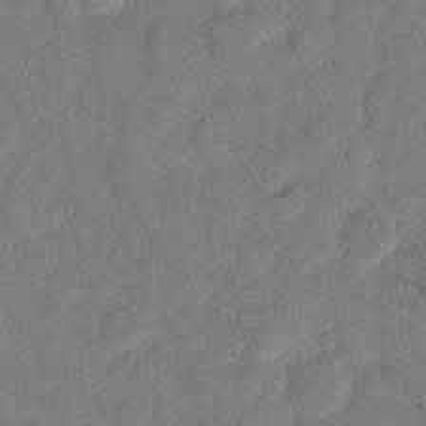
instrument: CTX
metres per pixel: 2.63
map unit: eHh
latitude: 11.5371
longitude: -65.4426
